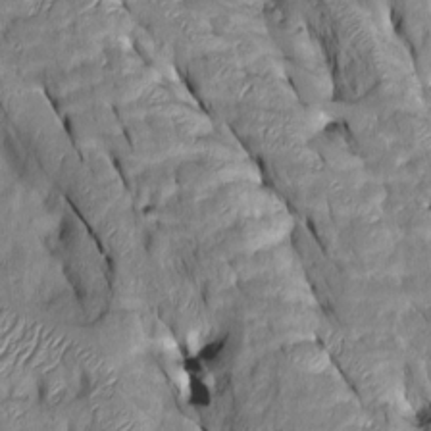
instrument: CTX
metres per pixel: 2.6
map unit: Htu
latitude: -6.8975
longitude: 144.1984
